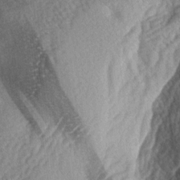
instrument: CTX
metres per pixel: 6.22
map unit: lAa
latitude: -4.9919
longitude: -127.2537
